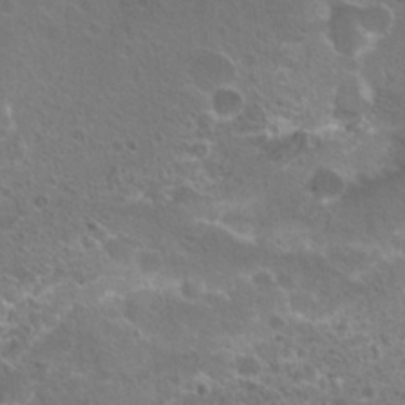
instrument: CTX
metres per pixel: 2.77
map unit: Hto
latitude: 19.1592
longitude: -41.8772
